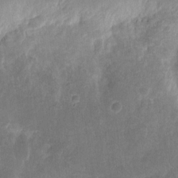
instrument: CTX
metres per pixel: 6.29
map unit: eHh
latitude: 10.2712
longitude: -72.2523
